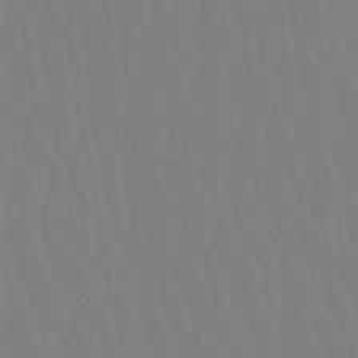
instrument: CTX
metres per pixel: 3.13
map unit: eHb
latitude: -50.7463
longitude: 74.0283
